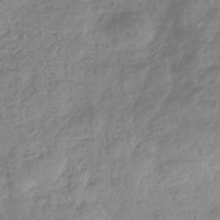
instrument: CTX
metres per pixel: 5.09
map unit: eHb
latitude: -37.2565
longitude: 81.0487
